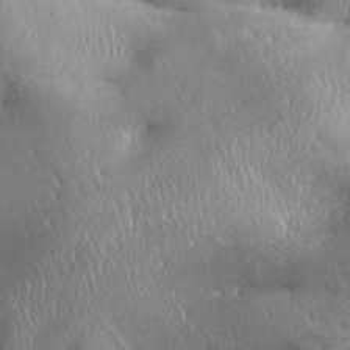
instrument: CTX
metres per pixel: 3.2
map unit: Aa
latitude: 33.0270
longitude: -141.2159
